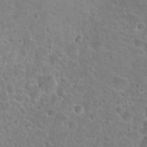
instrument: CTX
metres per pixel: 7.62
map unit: Hto
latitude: 22.9136
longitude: -45.4993
